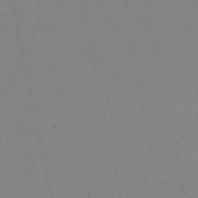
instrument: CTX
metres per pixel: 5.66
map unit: HNb
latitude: -53.5966
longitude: -39.4426
